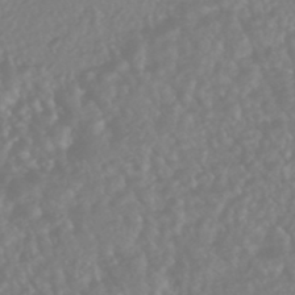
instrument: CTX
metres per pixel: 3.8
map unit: HNhu
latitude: -46.0661
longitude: 97.1809
